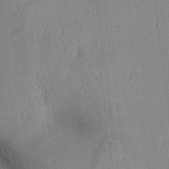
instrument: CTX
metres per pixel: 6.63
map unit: Aa
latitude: 16.6302
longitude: -147.9339
